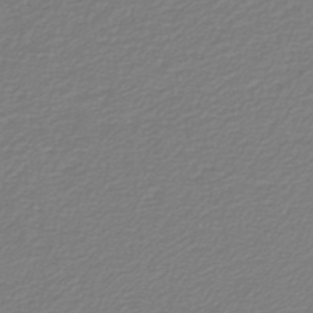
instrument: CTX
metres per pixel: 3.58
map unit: lHb
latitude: -46.6707
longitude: 59.7855
